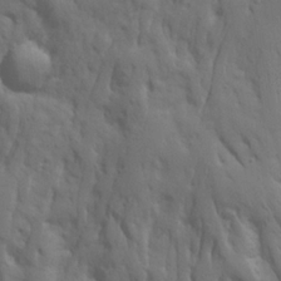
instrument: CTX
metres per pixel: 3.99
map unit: Ave
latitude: 23.1403
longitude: -134.9324
